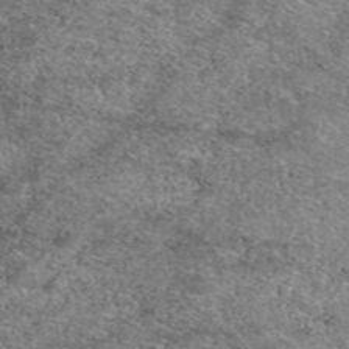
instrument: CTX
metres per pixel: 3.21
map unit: eAb
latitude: 50.1011
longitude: 110.3306
